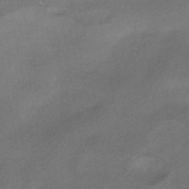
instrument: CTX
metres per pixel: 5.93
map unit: HNhu
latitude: -41.5588
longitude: 92.4440
